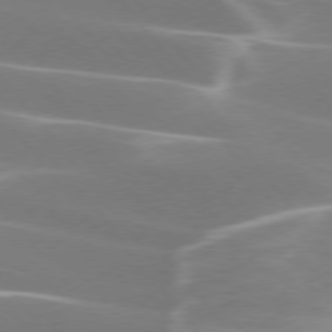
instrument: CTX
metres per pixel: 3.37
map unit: lApd
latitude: 75.3482
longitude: -62.9514
